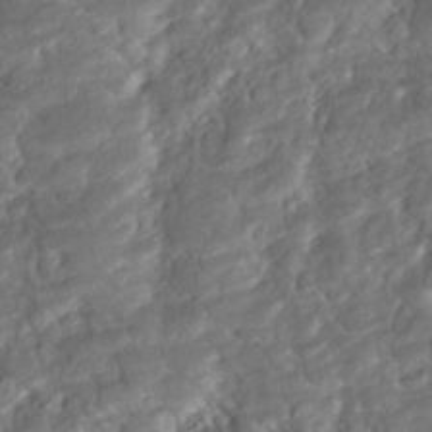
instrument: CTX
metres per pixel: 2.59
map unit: ANa
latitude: -42.1605
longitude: 109.0486
